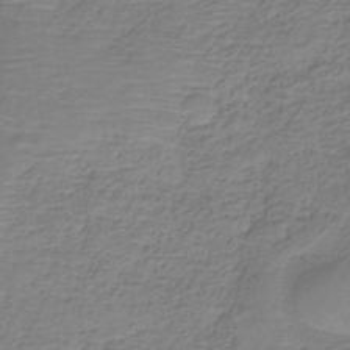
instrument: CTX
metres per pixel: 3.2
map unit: HNb
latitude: -35.2376
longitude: 53.5399
